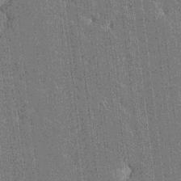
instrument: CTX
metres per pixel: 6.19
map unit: HNhu
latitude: 6.6679
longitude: -6.1200
